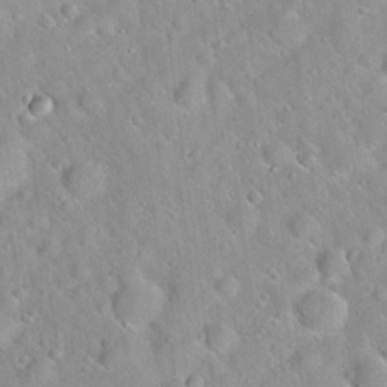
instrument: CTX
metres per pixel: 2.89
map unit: Hto
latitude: 20.4223
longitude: -52.9325
